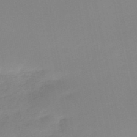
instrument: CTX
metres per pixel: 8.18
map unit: HNb
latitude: -50.6329
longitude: -50.1955
